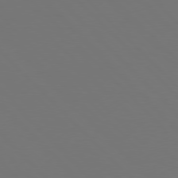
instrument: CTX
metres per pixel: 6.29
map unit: Hpe
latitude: 77.1970
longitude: -169.4616
